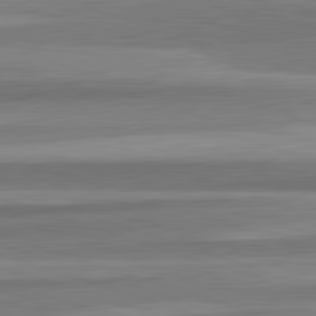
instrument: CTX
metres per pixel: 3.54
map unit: lApd
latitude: 82.5734
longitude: 178.1039
